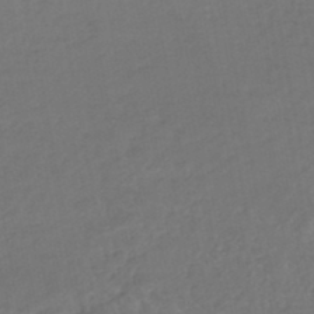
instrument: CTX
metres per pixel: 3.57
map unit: HNhu
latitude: -46.6707
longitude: 92.8219
